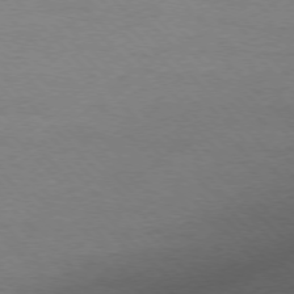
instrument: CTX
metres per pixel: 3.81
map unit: Ap
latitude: -77.7100
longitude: -87.9906
